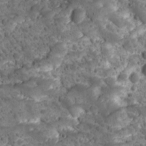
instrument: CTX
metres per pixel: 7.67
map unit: Ave
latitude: 10.7435
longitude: -105.3671
